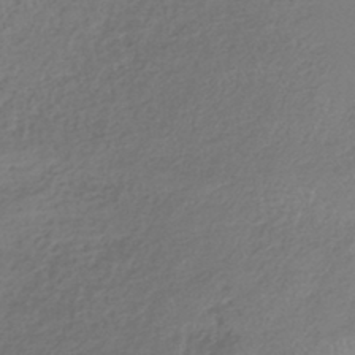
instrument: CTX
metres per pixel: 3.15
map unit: lHb
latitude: -38.8597
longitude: 68.2550
